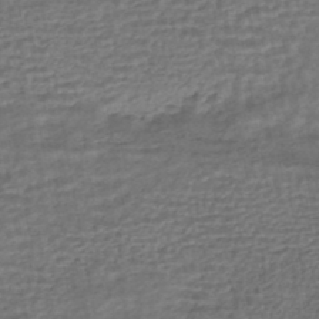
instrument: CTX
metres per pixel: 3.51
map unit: HNhu
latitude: -45.5588
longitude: 102.5196
